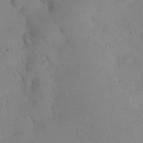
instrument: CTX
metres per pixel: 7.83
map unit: eHh
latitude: 24.6301
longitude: -66.0822
